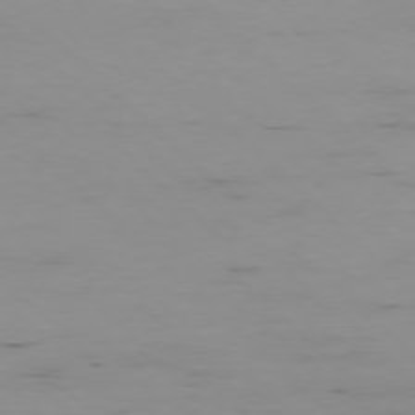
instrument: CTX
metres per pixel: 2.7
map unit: Ap
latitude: -77.4076
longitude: -81.6694
